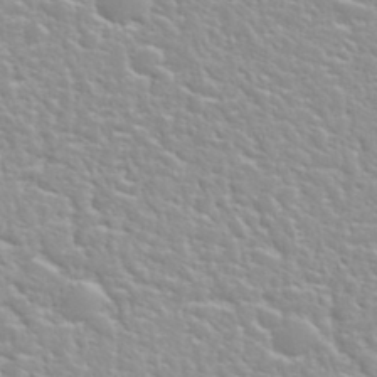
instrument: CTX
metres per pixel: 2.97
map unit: Nhu
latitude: 31.8773
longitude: -50.9135
